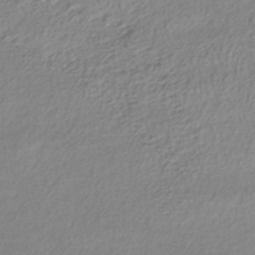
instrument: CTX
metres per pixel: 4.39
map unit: lHb
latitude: -38.4629
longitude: 68.0094
